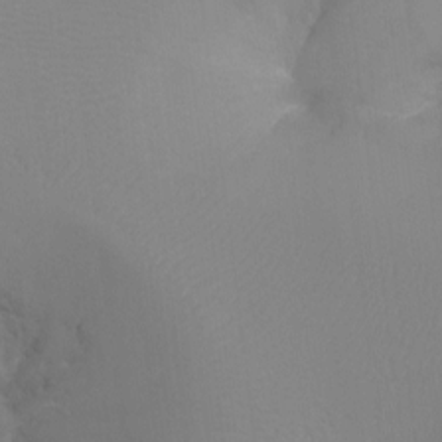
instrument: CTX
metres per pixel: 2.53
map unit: Ht
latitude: -8.0094
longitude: -34.2711
